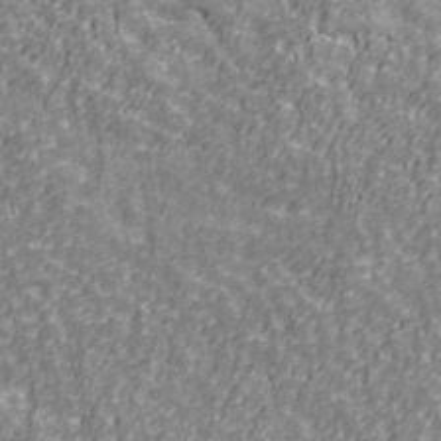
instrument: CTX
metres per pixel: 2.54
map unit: Ave
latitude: 41.4804
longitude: -113.1025
